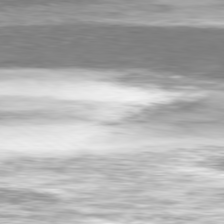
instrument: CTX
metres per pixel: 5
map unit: Hpe
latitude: -80.9731
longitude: 18.4818
